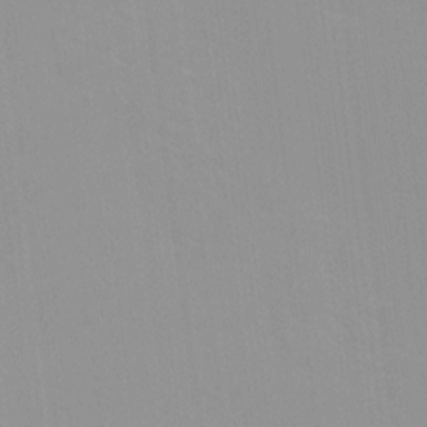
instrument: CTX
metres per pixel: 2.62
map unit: Hto
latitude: -8.1795
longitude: -42.1956
